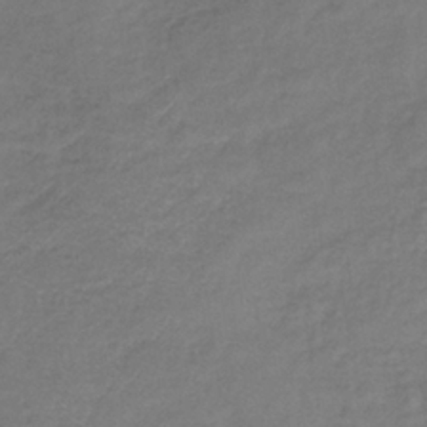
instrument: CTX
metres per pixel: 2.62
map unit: lHb
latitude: -35.5588
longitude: 61.5777
